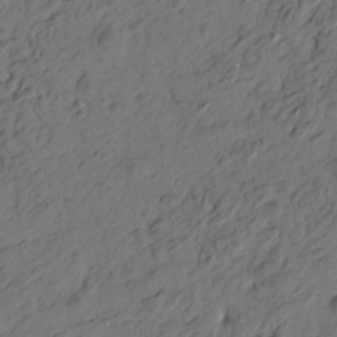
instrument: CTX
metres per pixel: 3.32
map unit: Htu
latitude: -3.8422
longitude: -176.0255
